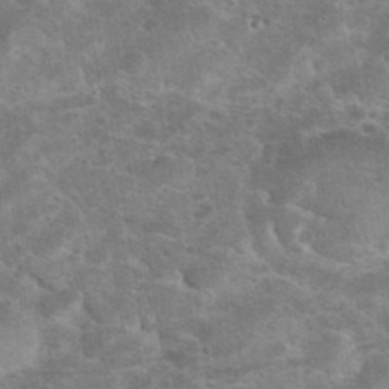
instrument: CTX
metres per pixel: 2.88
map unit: eHh
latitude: 37.3482
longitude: -66.5734
